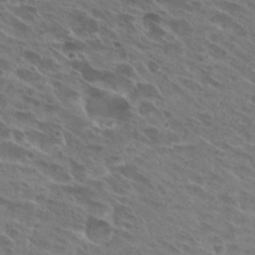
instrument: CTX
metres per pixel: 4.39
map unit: Hto
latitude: 26.3089
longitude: -40.5923
